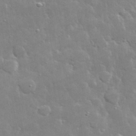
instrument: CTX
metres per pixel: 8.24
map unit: lHvf
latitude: 32.1578
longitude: -93.3859
